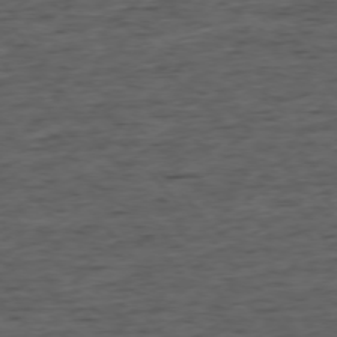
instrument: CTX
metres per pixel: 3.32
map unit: Ap
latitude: -76.0472
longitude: -91.6694
